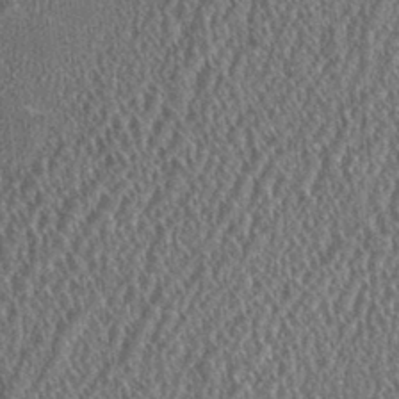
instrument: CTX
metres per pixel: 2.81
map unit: HNhu
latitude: 1.1025
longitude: 0.0472
